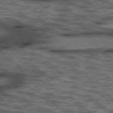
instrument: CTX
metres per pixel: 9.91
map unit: lApd
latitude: 75.8961
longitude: -48.2711
